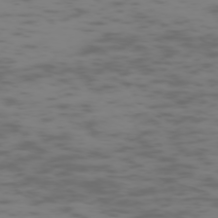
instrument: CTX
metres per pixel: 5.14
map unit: Hpe
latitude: -73.5777
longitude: 6.1417
